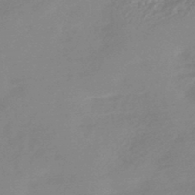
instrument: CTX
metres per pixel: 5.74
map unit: HNhu
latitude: -44.0661
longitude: 91.3699
